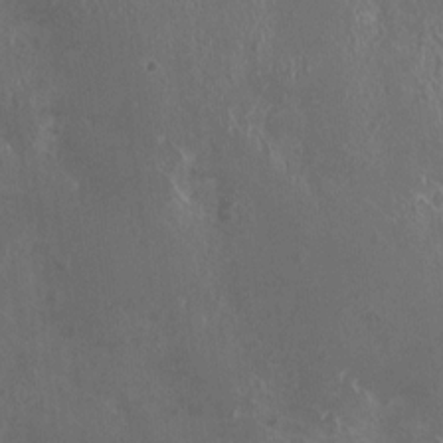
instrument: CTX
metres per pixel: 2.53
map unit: HNhu
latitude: 2.1200
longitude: 6.6329
